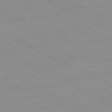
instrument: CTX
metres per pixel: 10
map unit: Ap
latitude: -80.8597
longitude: -92.0444
